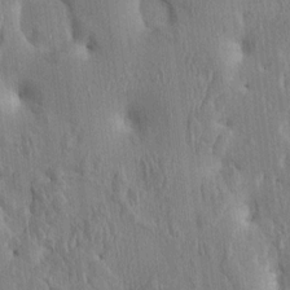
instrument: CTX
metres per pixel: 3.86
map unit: HNhu
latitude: 5.0458
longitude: -6.6490
